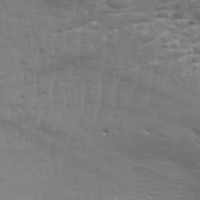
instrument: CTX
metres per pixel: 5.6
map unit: Aa
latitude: 33.5182
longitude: -136.0633
